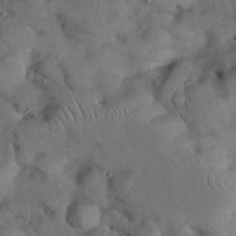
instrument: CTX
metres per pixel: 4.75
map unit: Nhu
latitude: 27.3482
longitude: -70.8380
